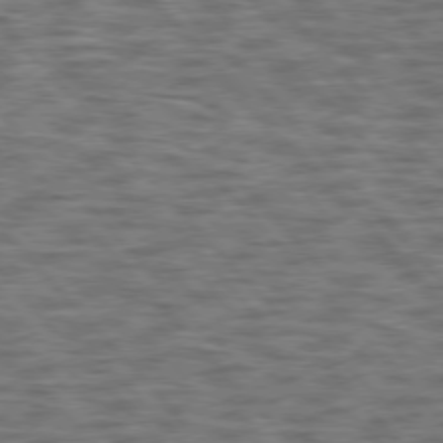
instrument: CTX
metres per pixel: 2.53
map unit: lApd
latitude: 76.3278
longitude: -69.8583
